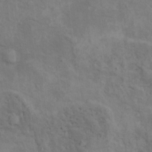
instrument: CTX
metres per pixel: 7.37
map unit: Ht
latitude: 13.2537
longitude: -39.9339
